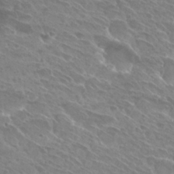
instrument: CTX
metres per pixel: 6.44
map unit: Hto
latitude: 27.5182
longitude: -39.5371
